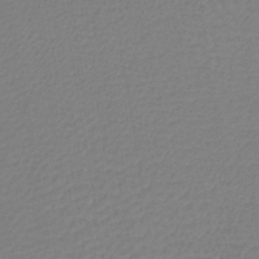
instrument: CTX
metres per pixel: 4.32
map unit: lHb
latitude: -42.5384
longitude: 74.9731
